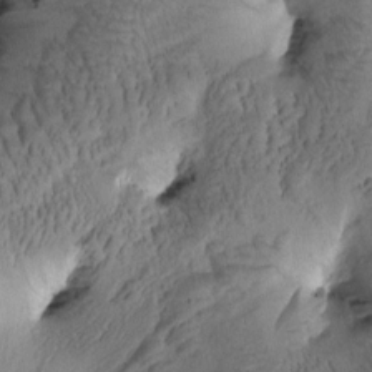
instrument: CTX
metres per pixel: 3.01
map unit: Htu
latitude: -1.4455
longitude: 171.1809
